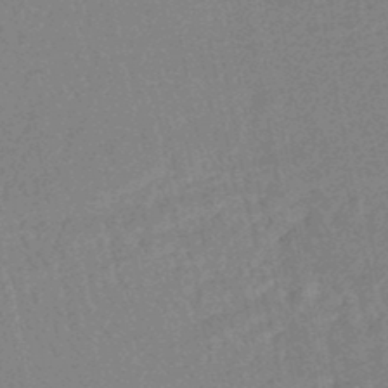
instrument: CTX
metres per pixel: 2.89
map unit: HNhu
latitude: -47.5777
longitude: 98.9919
